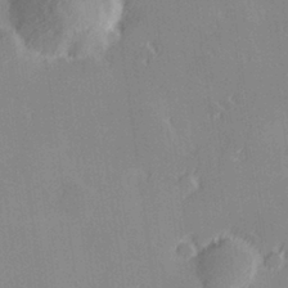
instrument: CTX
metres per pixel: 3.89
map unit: Hve
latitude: 28.1011
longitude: 145.1242
